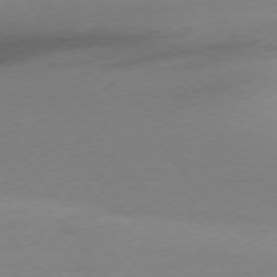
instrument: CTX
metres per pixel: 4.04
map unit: Ap
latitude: -76.5196
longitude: -72.0444
